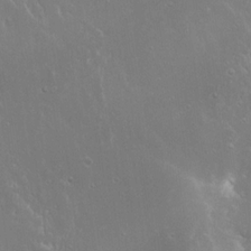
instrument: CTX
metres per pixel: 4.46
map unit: Hto
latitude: 18.7624
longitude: -56.7057
